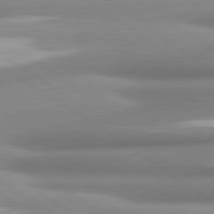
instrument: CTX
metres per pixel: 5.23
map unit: lApd
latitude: 80.8569
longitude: -177.3859
